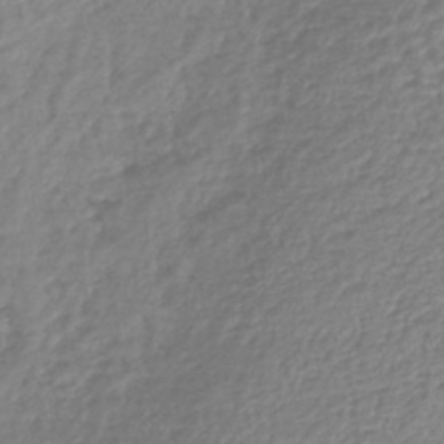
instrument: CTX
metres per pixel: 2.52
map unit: lHb
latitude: -42.1227
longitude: 68.6896
